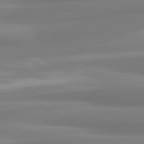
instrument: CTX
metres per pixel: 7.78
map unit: lApd
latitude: 80.4790
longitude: 173.8233
